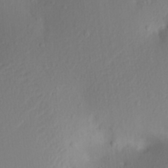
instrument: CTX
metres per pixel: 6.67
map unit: Aa
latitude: 20.4223
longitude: -146.3279
